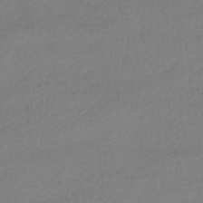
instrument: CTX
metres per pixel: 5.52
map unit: HNhu
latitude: -42.0283
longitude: 97.1620
